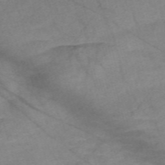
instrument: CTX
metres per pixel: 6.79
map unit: Nve
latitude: -58.9730
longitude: 64.2740
